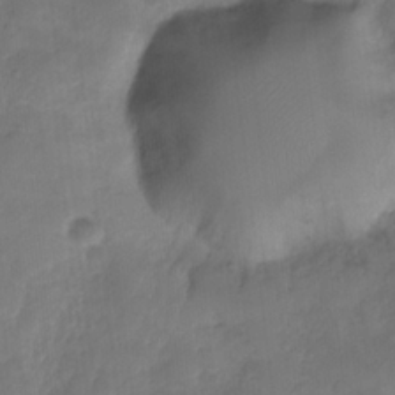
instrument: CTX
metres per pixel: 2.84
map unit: HNhu
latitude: -23.9556
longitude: 50.1795
